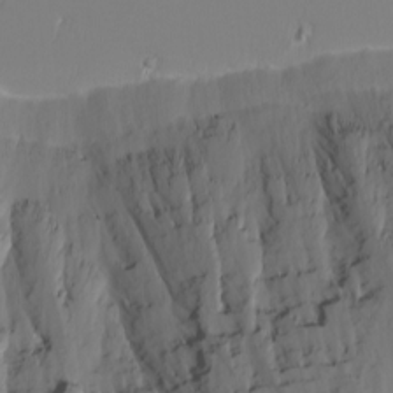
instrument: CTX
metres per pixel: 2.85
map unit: Nhu
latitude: -4.2928
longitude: -83.8583
